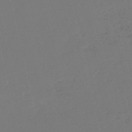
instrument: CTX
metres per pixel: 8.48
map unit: HNb
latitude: -54.6897
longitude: -38.8758
